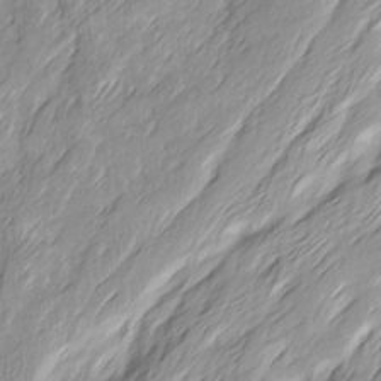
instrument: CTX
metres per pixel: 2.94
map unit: Ave
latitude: 15.3482
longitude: -136.1767
